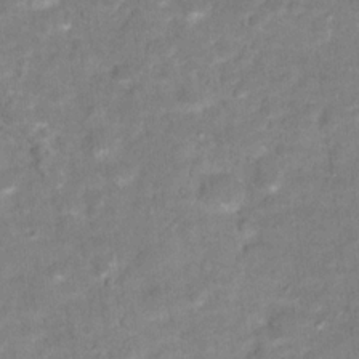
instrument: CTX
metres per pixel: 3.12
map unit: Hto
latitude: 16.7246
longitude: -38.7435
